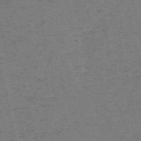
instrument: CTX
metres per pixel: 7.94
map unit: HNb
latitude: -55.2754
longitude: -42.5168
